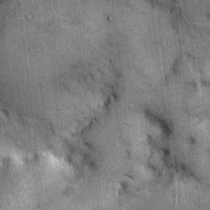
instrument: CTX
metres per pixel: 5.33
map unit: Ht
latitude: -2.8219
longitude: -12.6869
